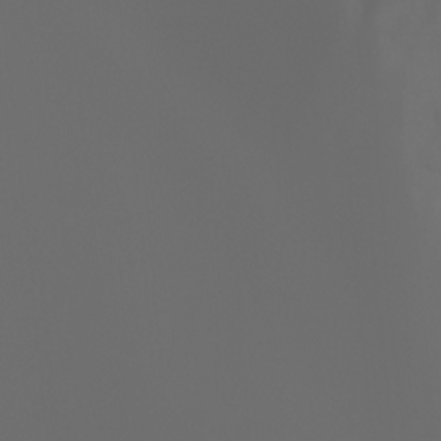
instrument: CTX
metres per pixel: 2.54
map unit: Ht
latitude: -3.8611
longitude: -61.1970
